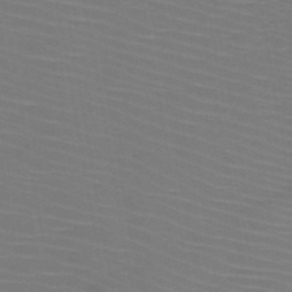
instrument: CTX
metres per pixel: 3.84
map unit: HNb
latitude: -47.3887
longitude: -43.8017
